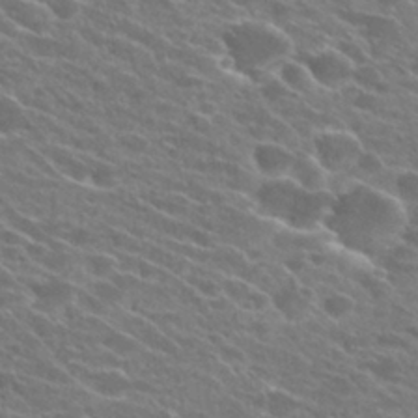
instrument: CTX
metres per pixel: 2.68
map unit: Hto
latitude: 25.3670
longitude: -41.4804
